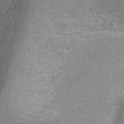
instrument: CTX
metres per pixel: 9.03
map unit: Ht
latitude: 4.3845
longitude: -19.8961
